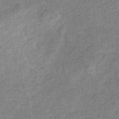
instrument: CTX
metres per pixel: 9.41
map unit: eHb
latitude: -31.8044
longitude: 69.1053
